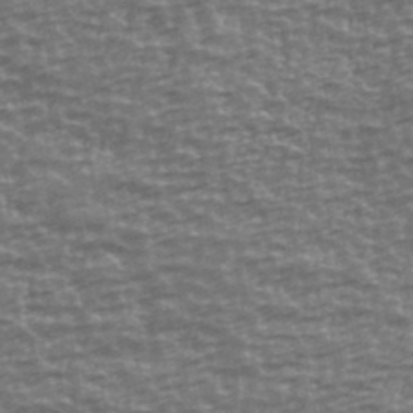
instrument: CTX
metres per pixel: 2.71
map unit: Ave
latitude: 40.7435
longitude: -114.2144
